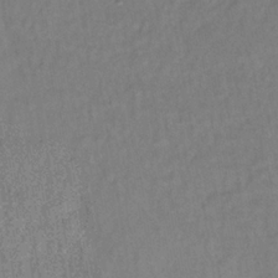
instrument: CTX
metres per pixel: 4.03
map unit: lHb
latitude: -35.6911
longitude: 64.4629
